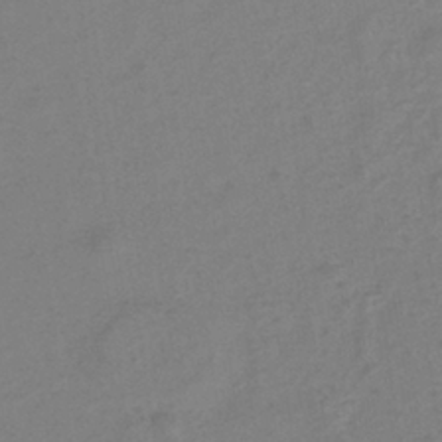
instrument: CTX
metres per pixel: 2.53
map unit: eHh
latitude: -39.8800
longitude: -28.6490
